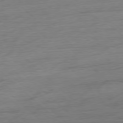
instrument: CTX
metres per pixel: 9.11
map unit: Ap
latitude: -78.5384
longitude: -71.8583
